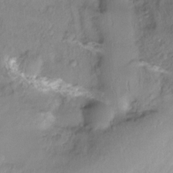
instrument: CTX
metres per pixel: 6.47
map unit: Htu
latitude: -14.6897
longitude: -45.2537
